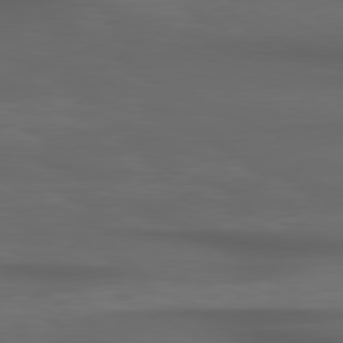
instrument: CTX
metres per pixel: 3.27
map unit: lApd
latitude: 79.1970
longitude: -119.1592
